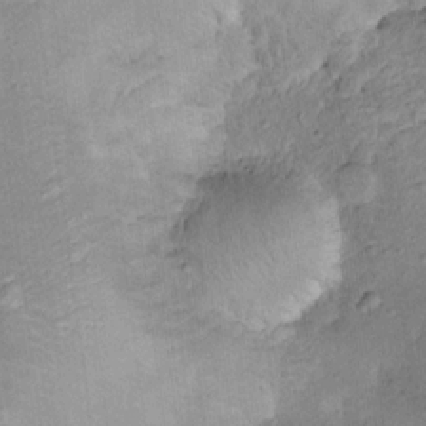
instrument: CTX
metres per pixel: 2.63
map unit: Ht
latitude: 12.9703
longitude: -40.4034
